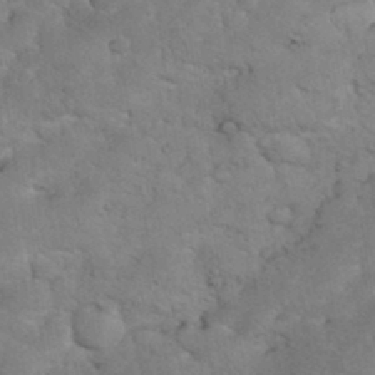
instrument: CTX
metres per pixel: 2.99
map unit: eHh
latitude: 35.6505
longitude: -64.7246
